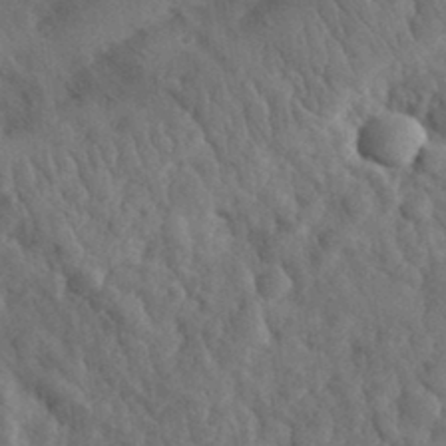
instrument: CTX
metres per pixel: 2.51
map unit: eHh
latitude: 34.0444
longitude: -78.3468
